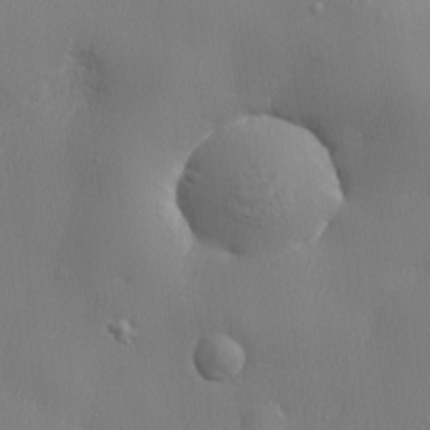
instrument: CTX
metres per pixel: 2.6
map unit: lHvf
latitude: 22.9703
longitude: 141.9556
